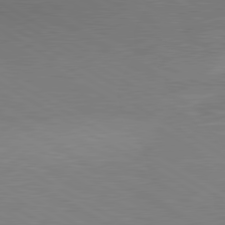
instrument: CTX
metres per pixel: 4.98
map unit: lApd
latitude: 80.2522
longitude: 128.1984
